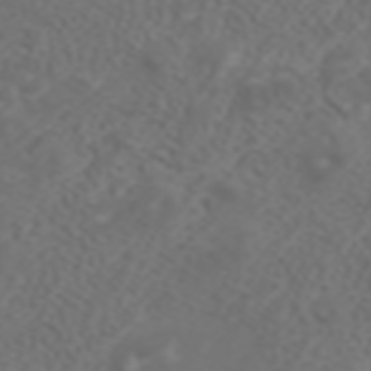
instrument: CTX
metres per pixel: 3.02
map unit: ANa
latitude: 42.2145
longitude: 34.3873
